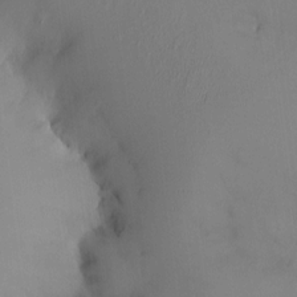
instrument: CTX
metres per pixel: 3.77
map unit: HNhu
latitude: 4.0822
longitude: -4.9325
